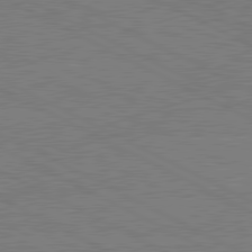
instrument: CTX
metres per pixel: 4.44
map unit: lApd
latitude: 80.7246
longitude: -127.9150
